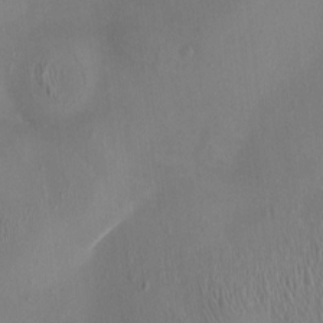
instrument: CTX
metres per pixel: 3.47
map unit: HNhu
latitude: 3.1025
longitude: -7.3671
